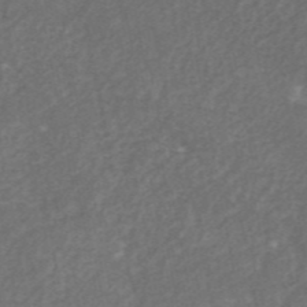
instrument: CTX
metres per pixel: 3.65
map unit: ANa
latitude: 45.8394
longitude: 27.0108
